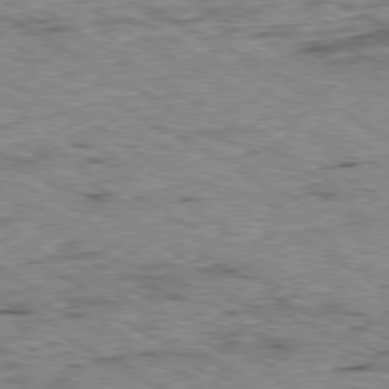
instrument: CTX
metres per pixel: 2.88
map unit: Ap
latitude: -80.5007
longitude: -50.6490
